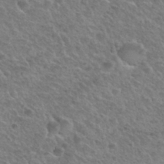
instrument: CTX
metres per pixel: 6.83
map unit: Hto
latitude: 32.6302
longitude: -50.0444
